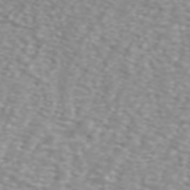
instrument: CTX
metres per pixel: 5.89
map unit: ANa
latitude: 44.1578
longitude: 21.9745
